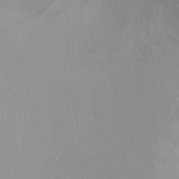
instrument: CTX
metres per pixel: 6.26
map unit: Ht
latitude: 5.8016
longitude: -29.0836
